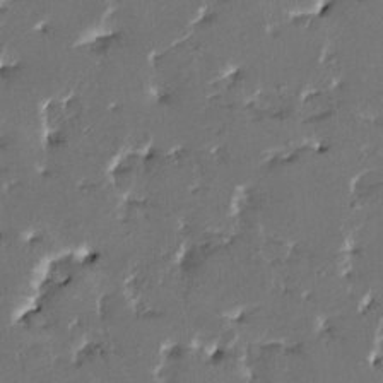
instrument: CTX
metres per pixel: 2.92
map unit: HNhu
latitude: 4.9514
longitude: -5.7450
